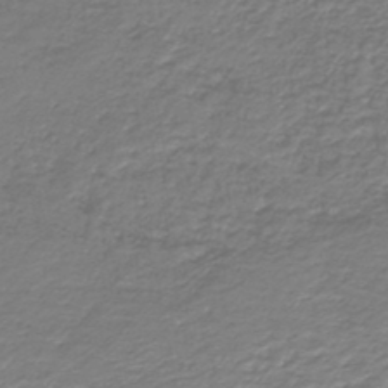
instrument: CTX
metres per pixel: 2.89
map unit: HNb
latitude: -42.3873
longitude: 50.2361
